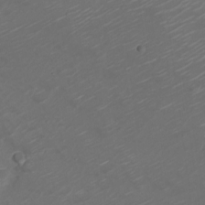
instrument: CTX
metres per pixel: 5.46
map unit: Nve
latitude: -20.4062
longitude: 106.1039
